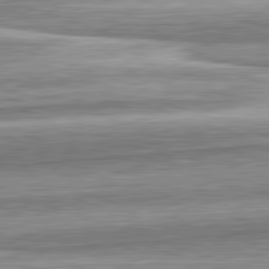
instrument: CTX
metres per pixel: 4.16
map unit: lApd
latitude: 82.4601
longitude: 167.9367
